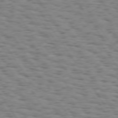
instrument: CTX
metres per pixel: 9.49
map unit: Hpe
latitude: 73.8773
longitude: -132.4412
